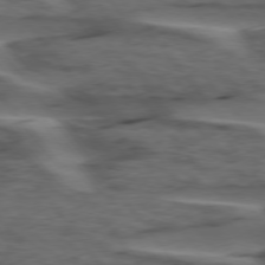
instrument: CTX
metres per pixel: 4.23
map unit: lApd
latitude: 75.8961
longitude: -70.8380
